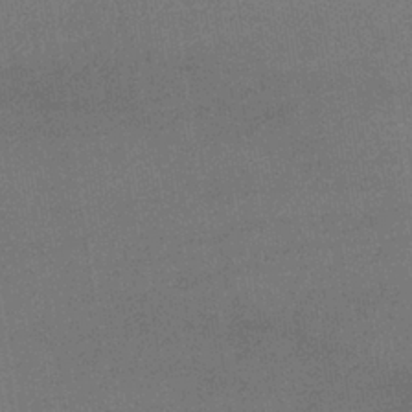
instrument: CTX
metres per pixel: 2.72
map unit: lHb
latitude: -36.5951
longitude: 68.4817
